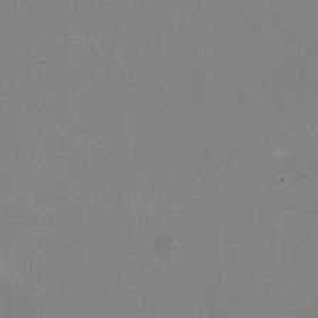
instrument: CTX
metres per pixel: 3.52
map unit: HNhu
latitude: -1.6155
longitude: -1.7071
